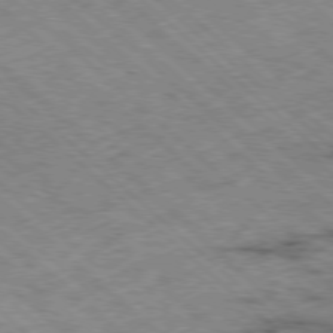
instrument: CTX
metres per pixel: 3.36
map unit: Ap
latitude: -78.5007
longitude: -49.9717
